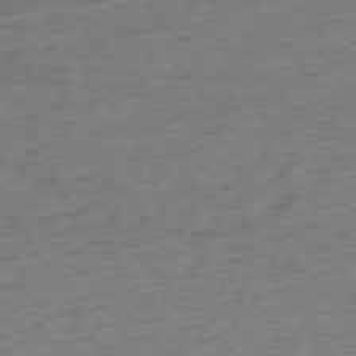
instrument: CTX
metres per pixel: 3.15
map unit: Ap
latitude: -73.1620
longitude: -68.8380
